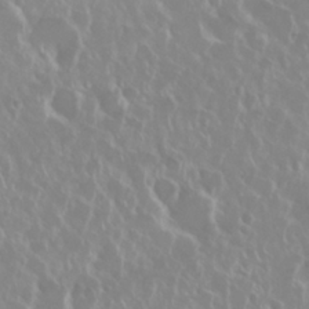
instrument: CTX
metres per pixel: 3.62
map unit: Nhu
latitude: 28.5168
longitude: -61.8205
